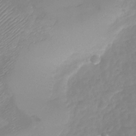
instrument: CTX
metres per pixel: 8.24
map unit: Nhu
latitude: -28.0472
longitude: -60.2522
